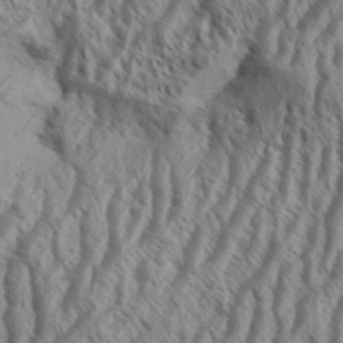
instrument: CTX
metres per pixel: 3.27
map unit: Aa
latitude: 34.0444
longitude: -138.3278
